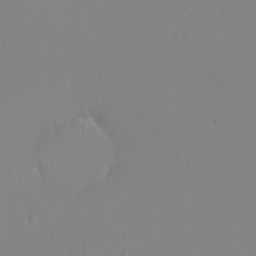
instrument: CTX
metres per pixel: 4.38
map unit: eHh
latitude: -10.1984
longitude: -68.0822
